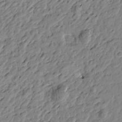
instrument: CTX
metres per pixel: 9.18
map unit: Htu
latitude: -1.9556
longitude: -179.3104
